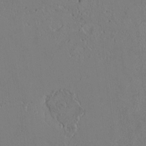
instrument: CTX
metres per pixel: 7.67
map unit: Htu
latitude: 3.1403
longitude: 148.2740
